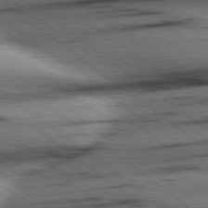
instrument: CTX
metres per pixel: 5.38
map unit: Hpe
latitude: 78.6869
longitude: -154.7246
